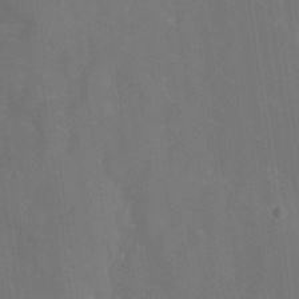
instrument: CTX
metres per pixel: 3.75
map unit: HNhu
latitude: -24.7085
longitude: 49.0298
